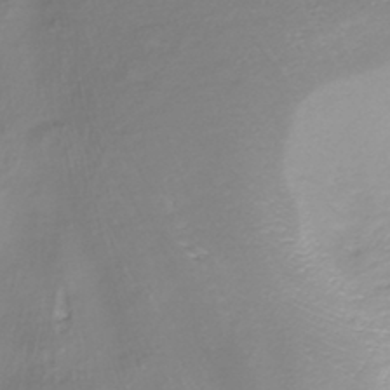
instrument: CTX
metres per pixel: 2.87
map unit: HNhu
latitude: -43.5588
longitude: 102.2740
